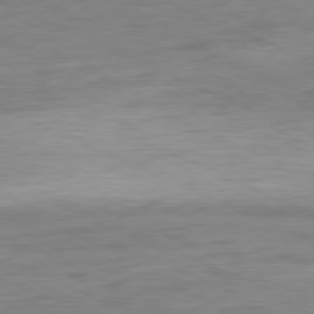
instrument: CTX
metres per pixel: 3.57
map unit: Ap
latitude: -81.0109
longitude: -81.8394
